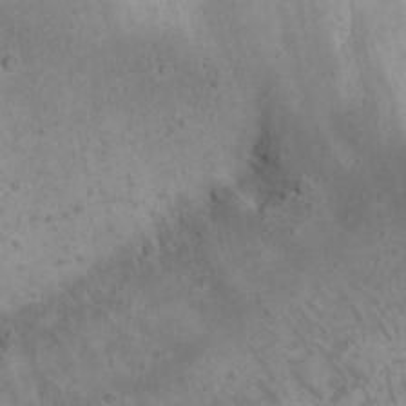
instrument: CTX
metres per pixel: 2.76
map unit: Nhu
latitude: 22.0255
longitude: -71.7449
